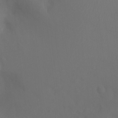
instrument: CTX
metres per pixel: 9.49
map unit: Ht
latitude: -11.1620
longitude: -34.7435
